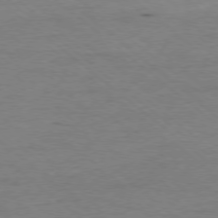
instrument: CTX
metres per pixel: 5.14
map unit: Ap
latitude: -78.1605
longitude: -89.4994
